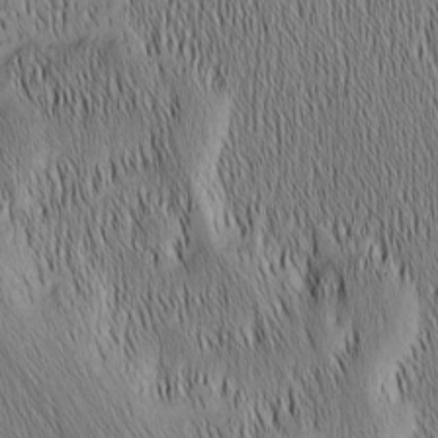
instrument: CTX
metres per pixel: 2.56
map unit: Nhu
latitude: -6.6707
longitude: -152.4412
